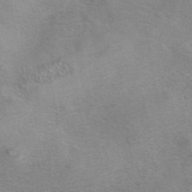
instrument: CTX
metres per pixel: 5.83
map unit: eAb
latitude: 41.3481
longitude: 103.2187
